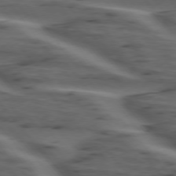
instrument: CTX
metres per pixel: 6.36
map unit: lApd
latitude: 75.4804
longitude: -71.3481
